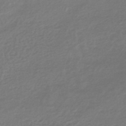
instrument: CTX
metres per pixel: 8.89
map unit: lHb
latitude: -44.8219
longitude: 69.1431
